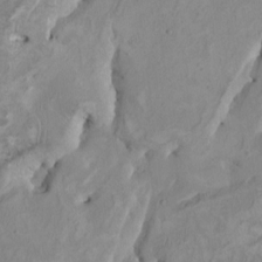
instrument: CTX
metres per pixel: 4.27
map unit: HNhu
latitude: 3.5938
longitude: -3.3481
